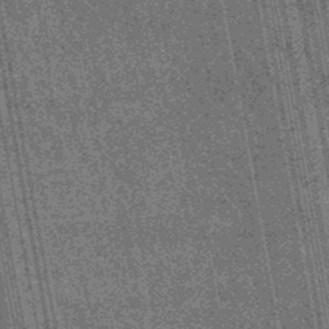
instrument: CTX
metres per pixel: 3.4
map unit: lHb
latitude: -48.1228
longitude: 73.8800
